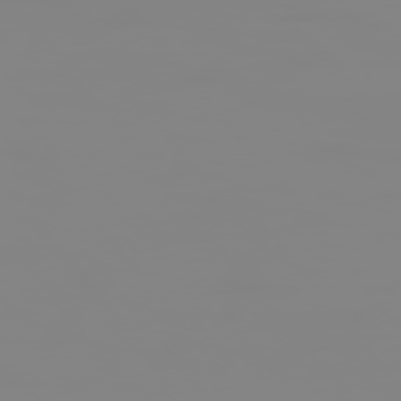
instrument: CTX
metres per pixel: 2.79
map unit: Hpe
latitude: 74.7435
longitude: -127.6883
